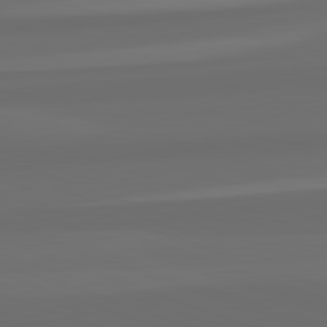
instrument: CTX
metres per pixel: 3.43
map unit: lApd
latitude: 82.7246
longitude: 159.3320
